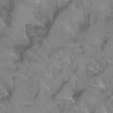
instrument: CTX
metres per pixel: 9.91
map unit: Hto
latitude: 39.3859
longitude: -44.2900
